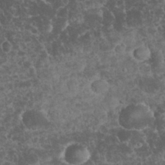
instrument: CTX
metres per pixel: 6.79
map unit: eHh
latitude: 33.3104
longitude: -64.2334
